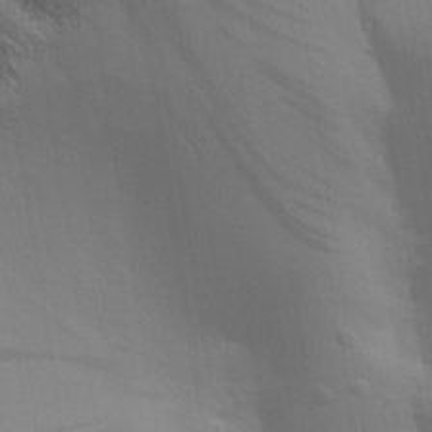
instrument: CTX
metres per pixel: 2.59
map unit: Aa
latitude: 30.1767
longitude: -135.3670
